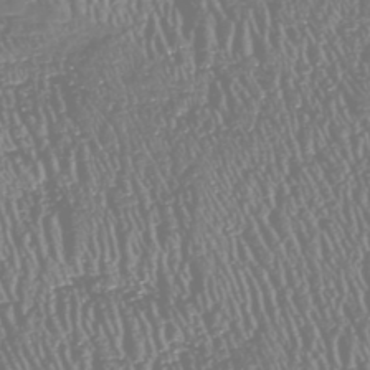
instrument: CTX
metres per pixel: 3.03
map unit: HNhu
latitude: -47.4265
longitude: 29.3132
